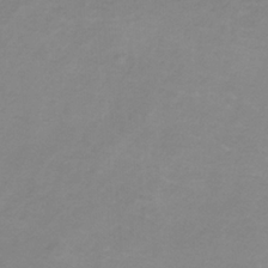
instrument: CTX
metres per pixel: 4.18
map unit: HNb
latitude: -32.4062
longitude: 60.8030
